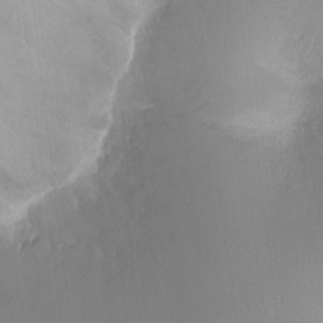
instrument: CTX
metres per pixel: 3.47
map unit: Ht
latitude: -16.9353
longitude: -44.5546
